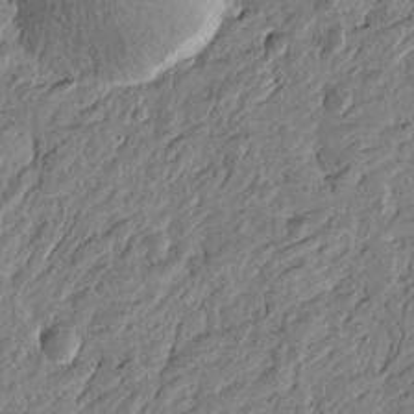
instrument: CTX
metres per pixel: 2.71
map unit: Htu
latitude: -3.9178
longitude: -179.9150
